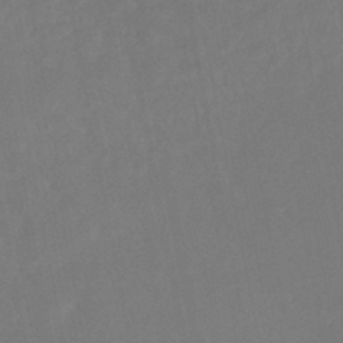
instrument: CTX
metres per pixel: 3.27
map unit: HNhu
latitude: -46.1039
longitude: 97.6533
